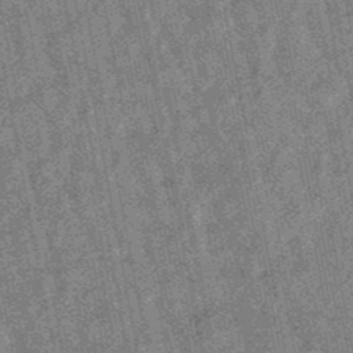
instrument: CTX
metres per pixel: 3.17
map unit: lHb
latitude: -48.0472
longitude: 80.8219
